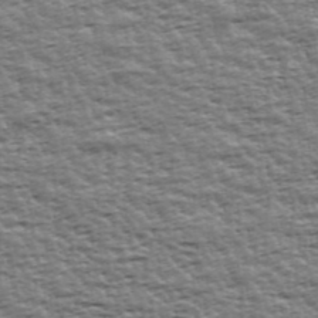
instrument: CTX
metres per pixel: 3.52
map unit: Ave
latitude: 42.8947
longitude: -113.0836
